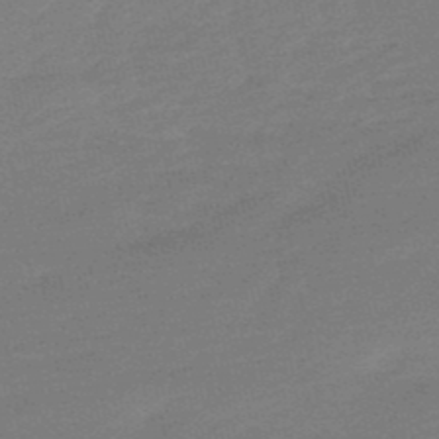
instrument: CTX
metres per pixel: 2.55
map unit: lHb
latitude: -48.9164
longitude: 81.8423
